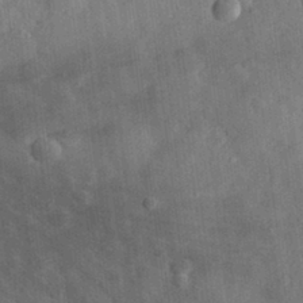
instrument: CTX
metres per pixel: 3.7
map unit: eHh
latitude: 29.4804
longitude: -76.6868
